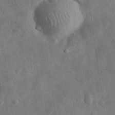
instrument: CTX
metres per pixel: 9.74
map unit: eHh
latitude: 30.9892
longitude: -77.8583
